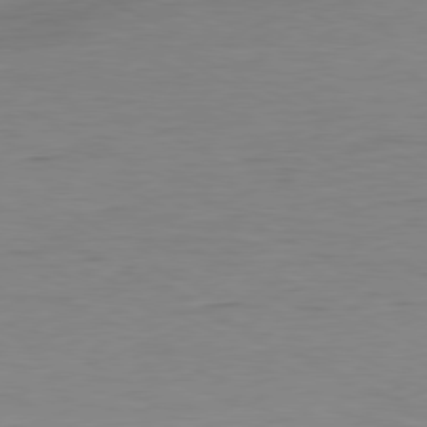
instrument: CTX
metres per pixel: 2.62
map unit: Ap
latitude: -80.3307
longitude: -83.0458
